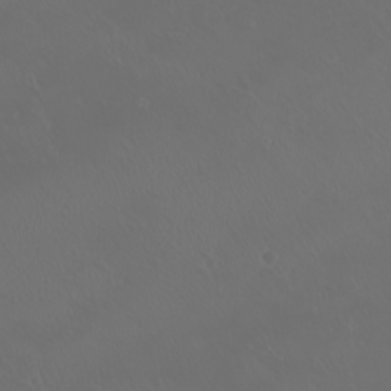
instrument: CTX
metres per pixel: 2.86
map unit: eHh
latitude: -2.1983
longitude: 19.6344
